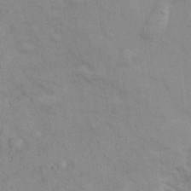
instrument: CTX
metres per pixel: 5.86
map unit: Ave
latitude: 21.9528
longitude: -130.4412
